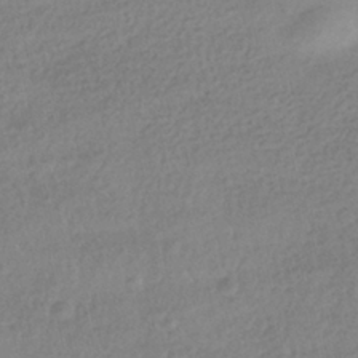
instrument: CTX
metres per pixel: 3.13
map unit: HNhu
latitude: -41.5588
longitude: 98.7274
